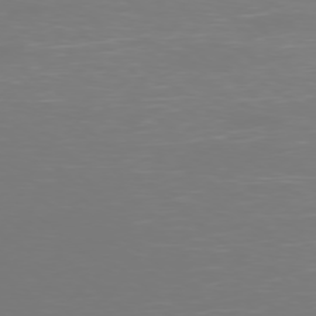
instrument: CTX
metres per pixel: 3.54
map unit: Ap
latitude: -77.6155
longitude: -80.0255
